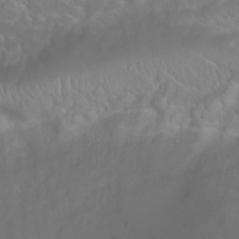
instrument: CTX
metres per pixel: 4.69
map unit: Nhu
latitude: 23.8016
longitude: -64.2711
